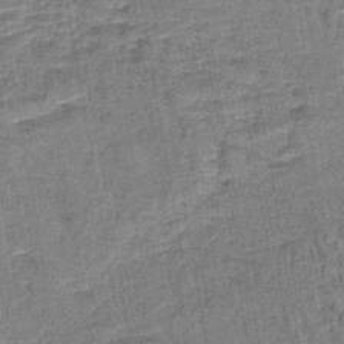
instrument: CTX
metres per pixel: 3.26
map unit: lHb
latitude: -41.1998
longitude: 57.9178
